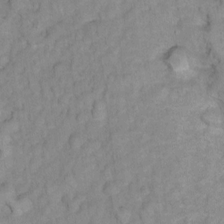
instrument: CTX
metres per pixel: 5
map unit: Ht
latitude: 6.2711
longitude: -36.9703
